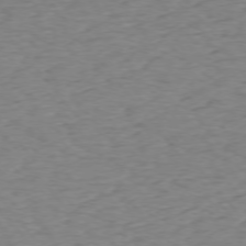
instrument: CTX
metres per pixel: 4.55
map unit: Ap
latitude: -75.5022
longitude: -88.8380
